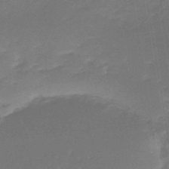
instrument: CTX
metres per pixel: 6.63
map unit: lHb
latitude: -47.9178
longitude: 76.1606
